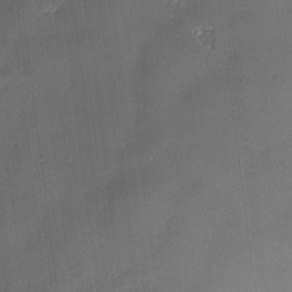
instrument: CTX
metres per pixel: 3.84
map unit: Nve
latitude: -7.4265
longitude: 174.8407
